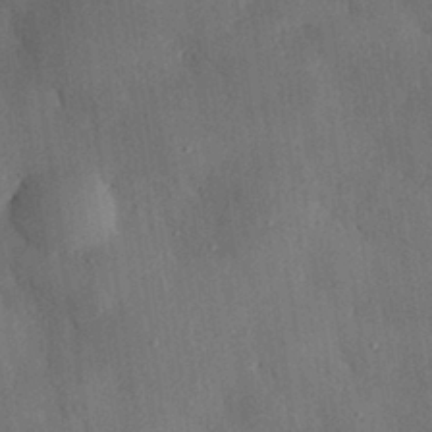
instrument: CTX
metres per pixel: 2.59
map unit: eHh
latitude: 29.8772
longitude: -80.2522
